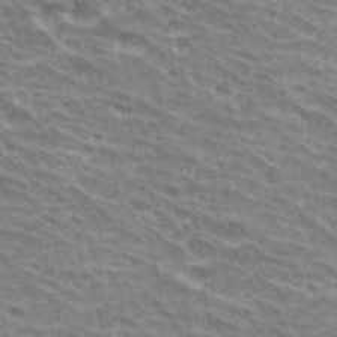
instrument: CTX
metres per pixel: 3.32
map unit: Hto
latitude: 31.1970
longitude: -41.9906
